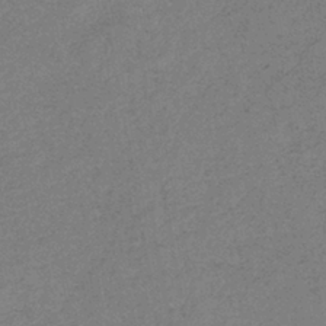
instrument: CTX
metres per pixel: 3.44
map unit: eHb
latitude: -41.1431
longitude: 79.8233
